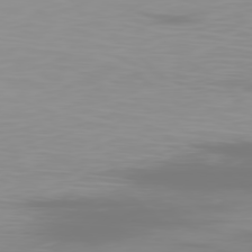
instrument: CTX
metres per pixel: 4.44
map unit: Ap
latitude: -79.2376
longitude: -69.2915
